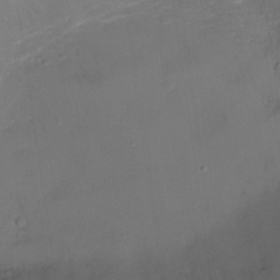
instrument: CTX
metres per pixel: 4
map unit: Ht
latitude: -5.3320
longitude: -25.8394
